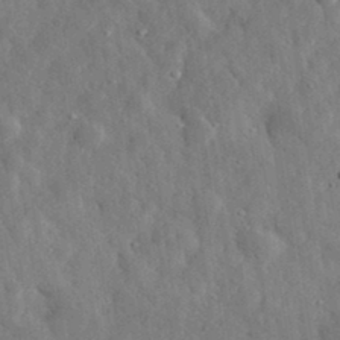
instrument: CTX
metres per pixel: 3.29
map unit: eHh
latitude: 33.1781
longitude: -77.8961
